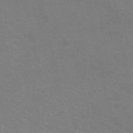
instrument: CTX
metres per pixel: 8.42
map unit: eAb
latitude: 51.2159
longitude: 111.5210
